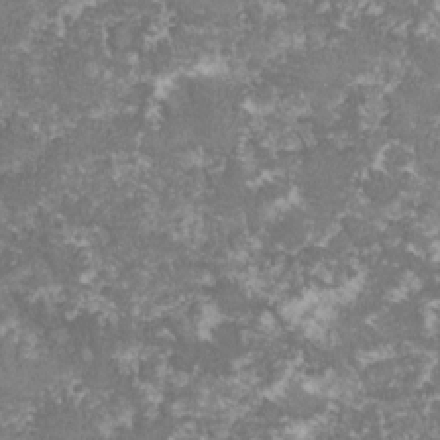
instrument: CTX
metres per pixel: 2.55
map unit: lHvf
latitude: -16.0850
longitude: -99.4237
